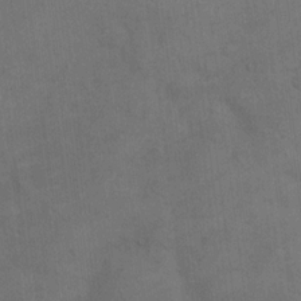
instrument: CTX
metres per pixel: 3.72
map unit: eHh
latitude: 15.0837
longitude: -62.5735
